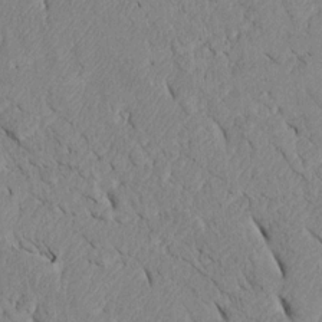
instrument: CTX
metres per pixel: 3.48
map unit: Htu
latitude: 3.5938
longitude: 153.1053
